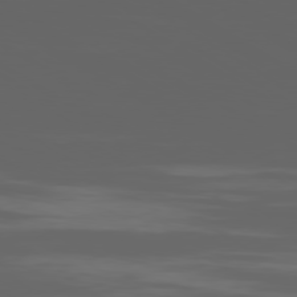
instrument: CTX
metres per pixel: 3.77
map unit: Ap
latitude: -80.0850
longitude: -93.8961
